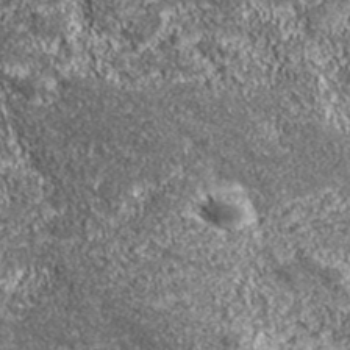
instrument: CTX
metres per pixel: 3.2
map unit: eHh
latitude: 42.9136
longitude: -90.5168
